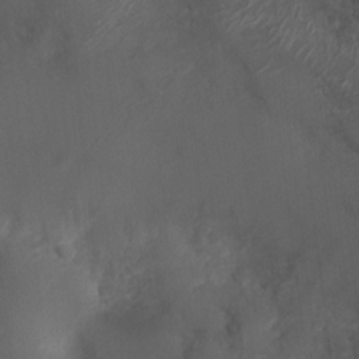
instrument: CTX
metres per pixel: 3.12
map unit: Nhu
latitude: 3.8961
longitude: -15.6316
